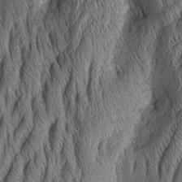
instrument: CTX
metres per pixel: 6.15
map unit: Aa
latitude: 6.6679
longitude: -131.0459
